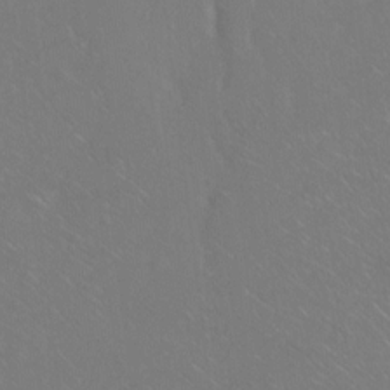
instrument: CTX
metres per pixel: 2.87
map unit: Ht
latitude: -7.0108
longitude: -37.4805
